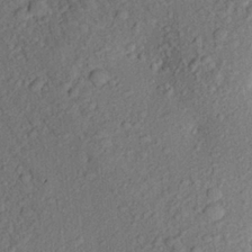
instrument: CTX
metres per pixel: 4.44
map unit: Aa
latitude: 23.9528
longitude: -147.8395
